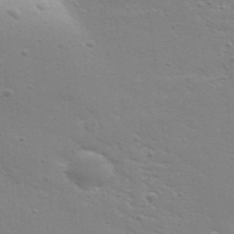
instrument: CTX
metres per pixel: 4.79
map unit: Aa
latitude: 32.2523
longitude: -133.7450
